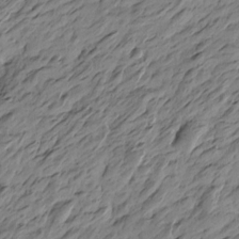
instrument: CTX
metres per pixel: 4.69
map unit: Htu
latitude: -5.0675
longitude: -178.4601
